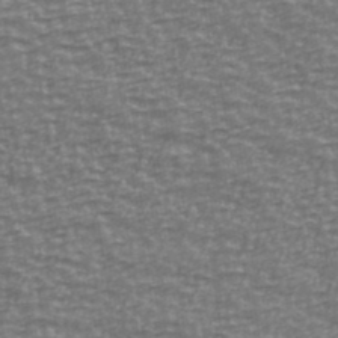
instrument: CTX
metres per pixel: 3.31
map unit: Ave
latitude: 40.9891
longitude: -113.6505
